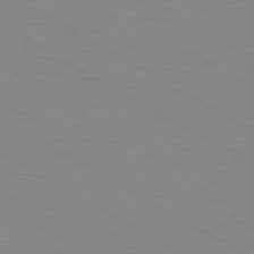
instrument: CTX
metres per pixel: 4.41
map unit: Ap
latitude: -80.3307
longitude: -52.0633
